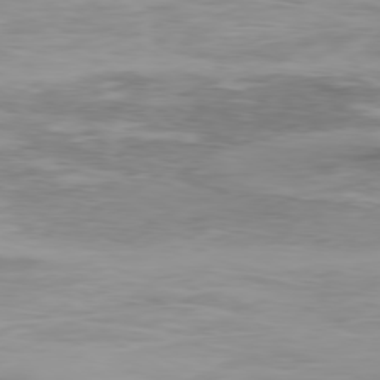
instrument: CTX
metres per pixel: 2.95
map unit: Ap
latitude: -79.7099
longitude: -76.6490
